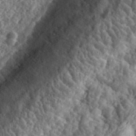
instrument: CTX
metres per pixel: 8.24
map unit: eHh
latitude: 35.8205
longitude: -79.8206
